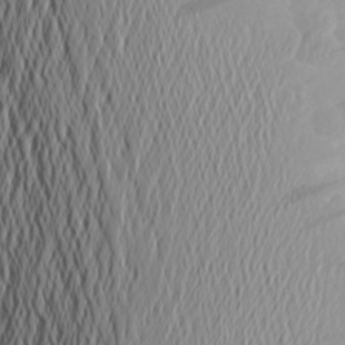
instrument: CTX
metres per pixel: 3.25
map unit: Aa
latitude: 25.3481
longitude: -146.1767
